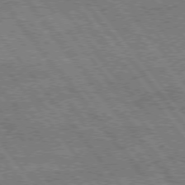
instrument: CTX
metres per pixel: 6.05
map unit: Hpe
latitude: 74.8191
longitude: -150.0633
